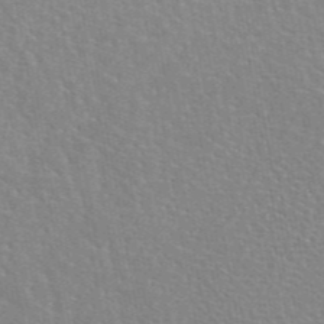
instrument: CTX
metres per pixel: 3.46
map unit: eAb
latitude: 45.3292
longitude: 110.2928
